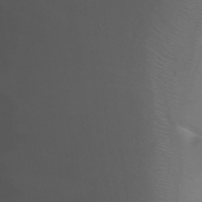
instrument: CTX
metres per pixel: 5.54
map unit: Ht
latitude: -0.1228
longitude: -45.8961
